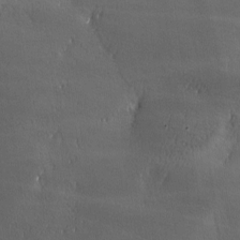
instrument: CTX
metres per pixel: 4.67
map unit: Ave
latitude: -6.6896
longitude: -121.1592
